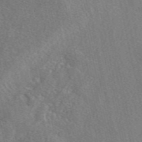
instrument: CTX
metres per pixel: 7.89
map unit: eAb
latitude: 48.9136
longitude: 112.5574
